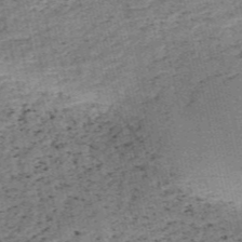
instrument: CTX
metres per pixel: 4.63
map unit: HNb
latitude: -54.4629
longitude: -47.2537
